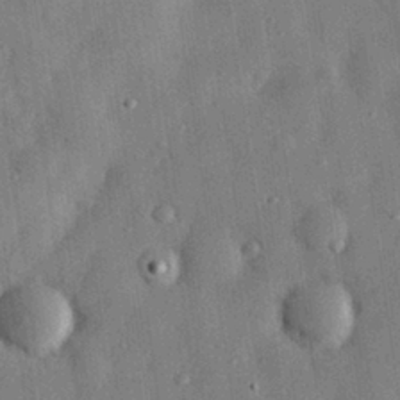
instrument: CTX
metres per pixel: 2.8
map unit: eHh
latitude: 28.9136
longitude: -74.2712
